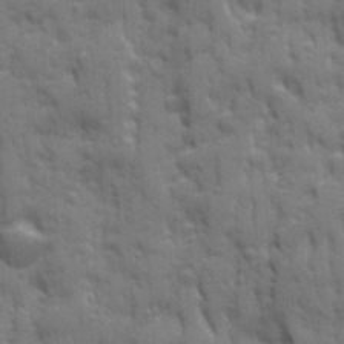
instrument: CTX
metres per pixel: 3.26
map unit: Ave
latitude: 19.9717
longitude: -133.3482
